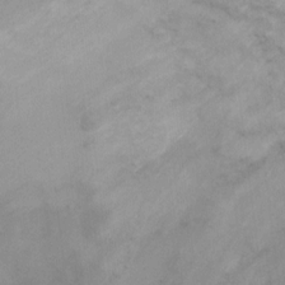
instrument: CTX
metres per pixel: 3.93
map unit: Ht
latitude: 3.8016
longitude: -28.5357
